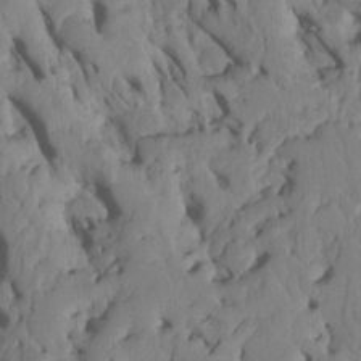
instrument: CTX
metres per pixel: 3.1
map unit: Htu
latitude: -7.0675
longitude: 145.1053
